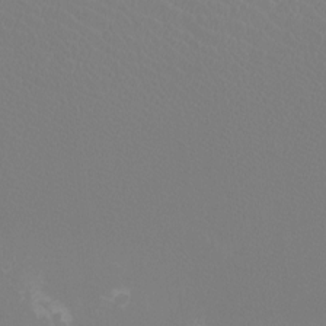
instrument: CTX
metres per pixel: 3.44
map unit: Htu
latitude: -13.0487
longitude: -70.7246
